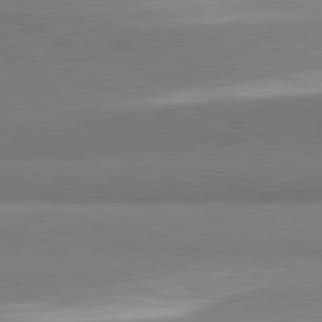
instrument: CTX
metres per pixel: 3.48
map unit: lApd
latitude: 82.0444
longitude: 161.3510
